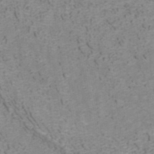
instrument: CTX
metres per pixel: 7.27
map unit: ANa
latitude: 40.4789
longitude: 21.7288
